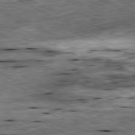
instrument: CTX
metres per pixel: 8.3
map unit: Ap
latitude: -81.0109
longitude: -88.6491
